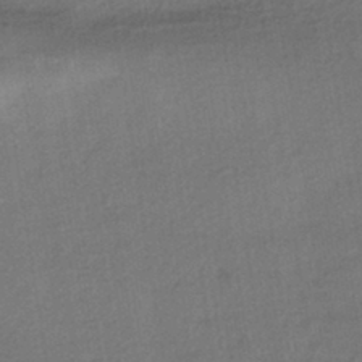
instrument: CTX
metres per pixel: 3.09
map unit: HNhu
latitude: -42.6140
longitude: 96.2362
